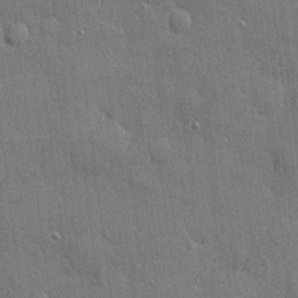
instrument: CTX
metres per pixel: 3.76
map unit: eHh
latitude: 4.7813
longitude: -75.3860
